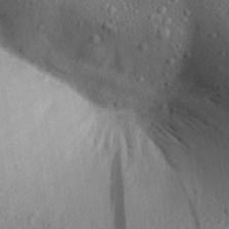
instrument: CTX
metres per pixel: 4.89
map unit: Aa
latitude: 31.6316
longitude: -145.5182
